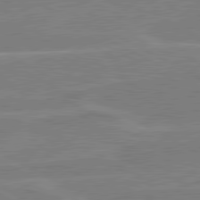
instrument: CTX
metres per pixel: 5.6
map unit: lApd
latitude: 80.6113
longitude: 121.4643
